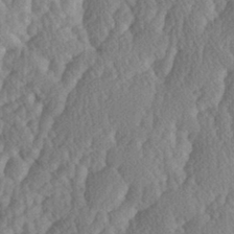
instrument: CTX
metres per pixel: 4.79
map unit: Hve
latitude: 2.2144
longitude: -123.5560
